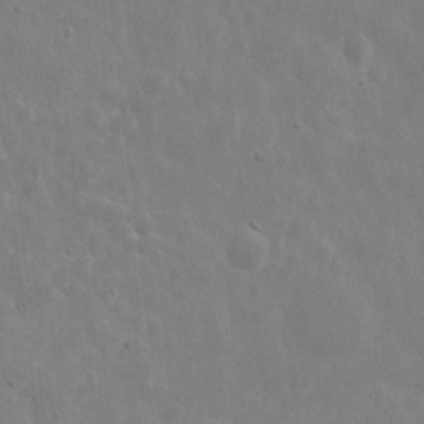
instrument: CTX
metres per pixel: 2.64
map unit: eHh
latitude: 9.3293
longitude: -72.7247
